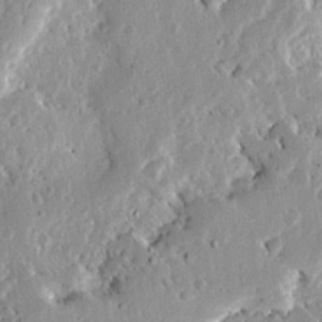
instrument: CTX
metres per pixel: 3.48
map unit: Ave
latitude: 13.4427
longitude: -138.9136
